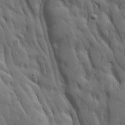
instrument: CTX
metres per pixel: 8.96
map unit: Ave
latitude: 22.8758
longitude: -134.9513
